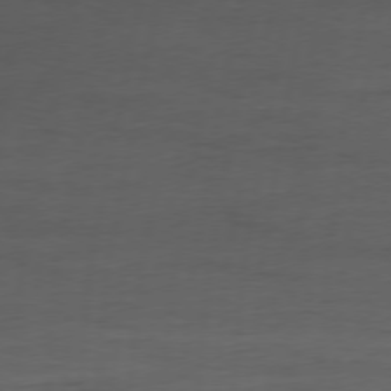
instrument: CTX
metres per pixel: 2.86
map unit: Ap
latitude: -76.8597
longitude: -73.6883
